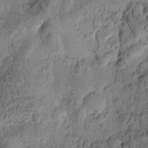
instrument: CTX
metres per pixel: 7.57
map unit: Htu
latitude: -2.6707
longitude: 171.2754
